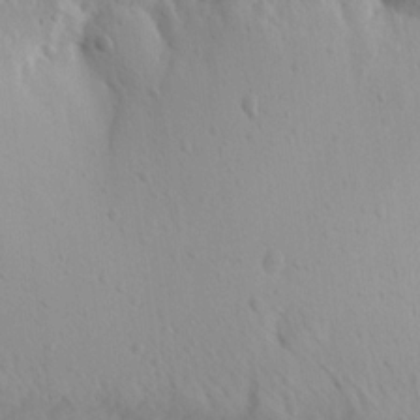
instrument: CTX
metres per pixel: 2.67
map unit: Aa
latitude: 13.0270
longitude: -142.8002
